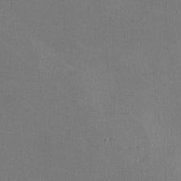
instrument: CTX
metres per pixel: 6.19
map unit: lHvf
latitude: -11.1431
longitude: -99.9528
